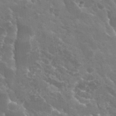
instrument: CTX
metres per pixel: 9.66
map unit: Hto
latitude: 30.2712
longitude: -43.8017
